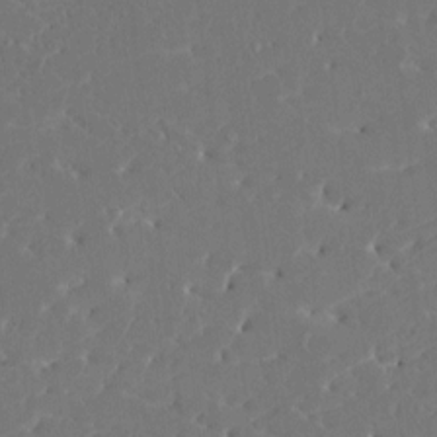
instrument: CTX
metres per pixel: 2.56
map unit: HNhu
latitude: 6.4979
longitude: -5.1214
